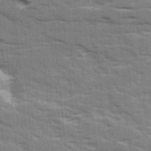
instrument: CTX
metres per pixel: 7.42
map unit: Ave
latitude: 15.6883
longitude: -129.8205
